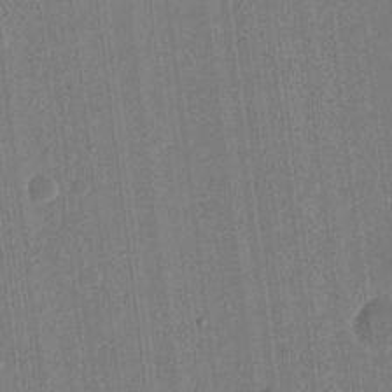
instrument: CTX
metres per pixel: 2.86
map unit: eHh
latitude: 15.7828
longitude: -69.4804
